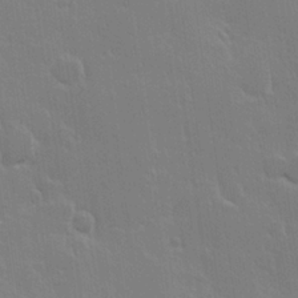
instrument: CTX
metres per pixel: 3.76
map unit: Hve
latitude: 23.1403
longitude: 147.0864
